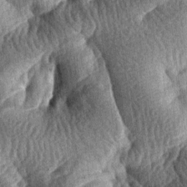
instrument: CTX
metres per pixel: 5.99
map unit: lAa
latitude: -7.8800
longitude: -127.6694
